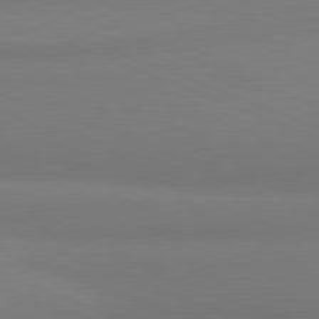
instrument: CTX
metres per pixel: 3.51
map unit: lApd
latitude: 81.9339
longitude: 176.8786
